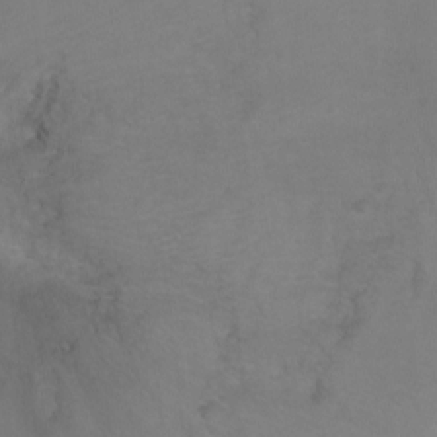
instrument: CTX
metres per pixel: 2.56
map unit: Ht
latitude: -6.5951
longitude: -33.7639
